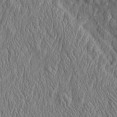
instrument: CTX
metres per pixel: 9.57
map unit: Htu
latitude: -3.9178
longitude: 158.3117
